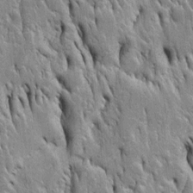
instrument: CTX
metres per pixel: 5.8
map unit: Htu
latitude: -4.4818
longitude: 150.8219
